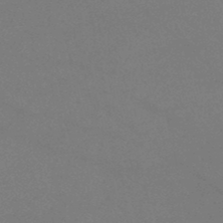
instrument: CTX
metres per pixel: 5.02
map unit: lHb
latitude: -38.9542
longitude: 73.4832
